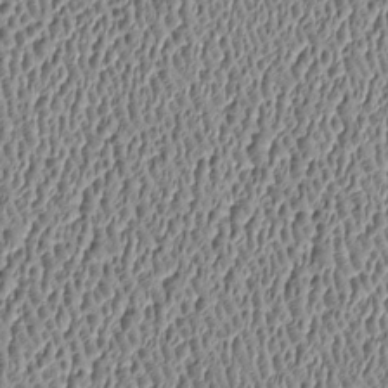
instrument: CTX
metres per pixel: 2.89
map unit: Htu
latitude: -6.7652
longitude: 156.8975
